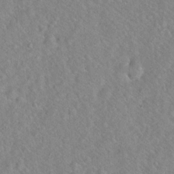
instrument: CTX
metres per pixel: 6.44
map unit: Hto
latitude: 20.0633
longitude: -53.7828
